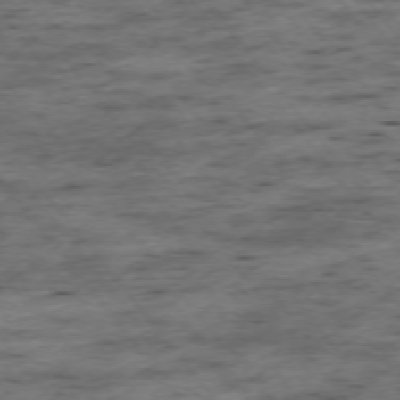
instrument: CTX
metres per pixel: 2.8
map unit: Ap
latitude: -73.7288
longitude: -73.6316
